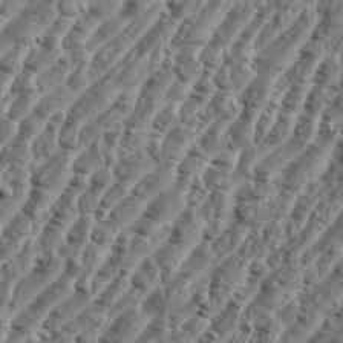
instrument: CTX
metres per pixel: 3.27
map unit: eHh
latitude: 36.4223
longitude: -135.6694
